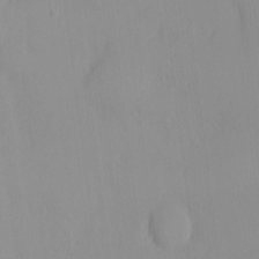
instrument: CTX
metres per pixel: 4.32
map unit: HNhu
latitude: 2.7057
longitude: 6.9353
